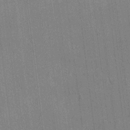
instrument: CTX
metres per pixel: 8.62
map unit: HNhu
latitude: 8.2901
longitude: 15.6722
